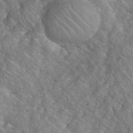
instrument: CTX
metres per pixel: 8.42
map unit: eHh
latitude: 40.6490
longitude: -57.4804
